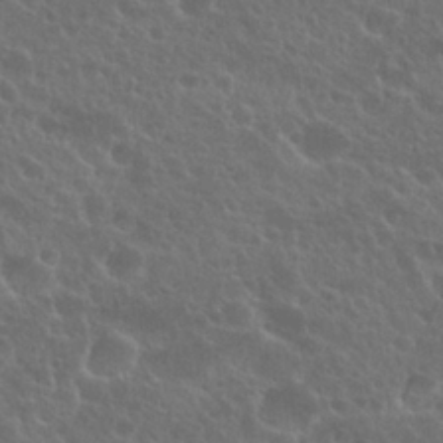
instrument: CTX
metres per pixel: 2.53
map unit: Nhu
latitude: 26.7057
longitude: -51.1781
